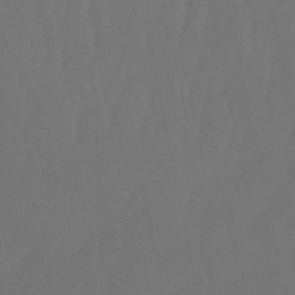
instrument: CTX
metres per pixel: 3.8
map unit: eHb
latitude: -51.2754
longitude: 77.5777
